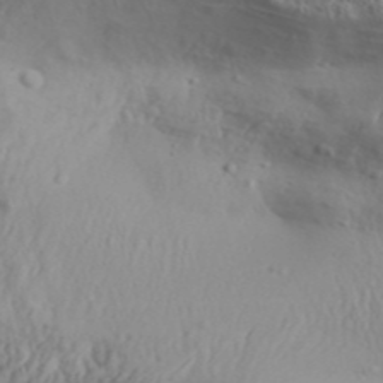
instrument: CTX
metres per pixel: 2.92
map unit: Aa
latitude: 31.2348
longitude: -135.9339
